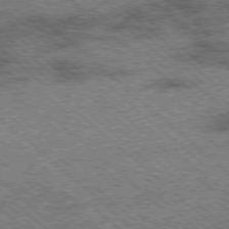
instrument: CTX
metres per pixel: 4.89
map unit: Ap
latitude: -78.4629
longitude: -49.3860
